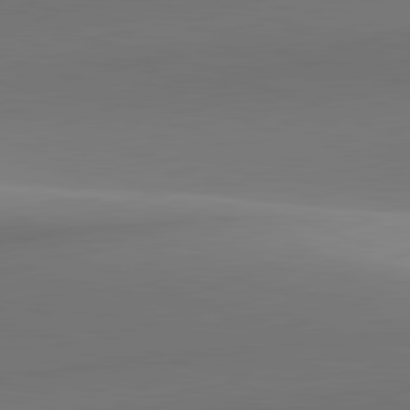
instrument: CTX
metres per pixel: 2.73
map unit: lApd
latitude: 81.9717
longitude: 141.4832
